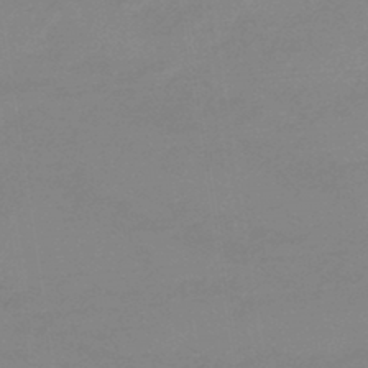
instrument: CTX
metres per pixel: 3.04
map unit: eHb
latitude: -44.9731
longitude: 86.4251
